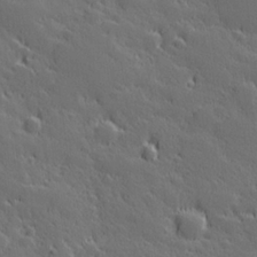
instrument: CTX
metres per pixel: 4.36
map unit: Hve
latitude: 27.0081
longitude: 144.2362
